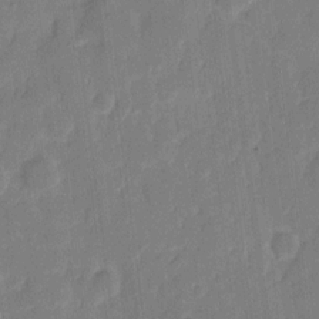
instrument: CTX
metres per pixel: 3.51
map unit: eHh
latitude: 9.1025
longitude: -65.8961
